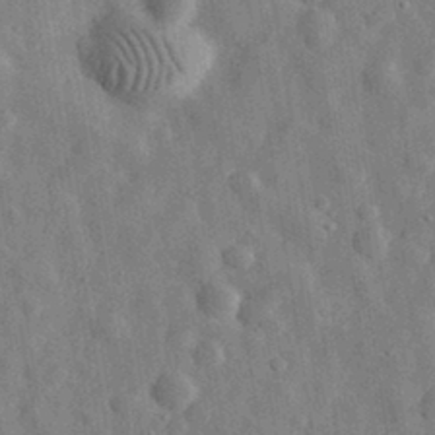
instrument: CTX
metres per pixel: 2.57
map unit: eHh
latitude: 31.6694
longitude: -74.3467
